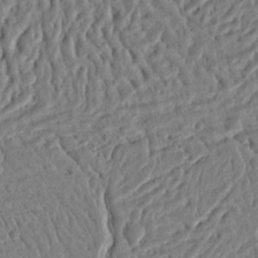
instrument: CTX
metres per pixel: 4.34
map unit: Ht
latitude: 11.6883
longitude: -76.1200
